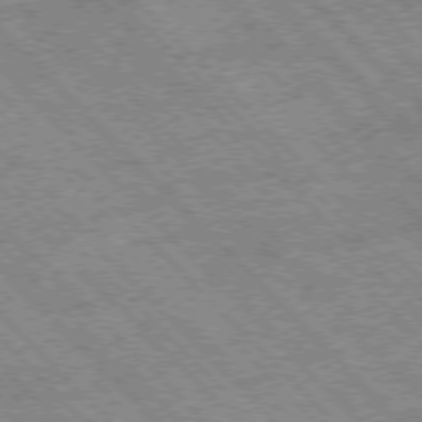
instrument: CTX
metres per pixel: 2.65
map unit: Hpe
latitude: -77.0109
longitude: 13.4643
